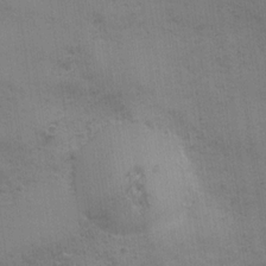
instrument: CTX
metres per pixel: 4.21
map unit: Ave
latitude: -7.2754
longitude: -120.4979
